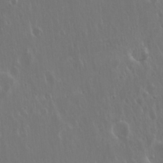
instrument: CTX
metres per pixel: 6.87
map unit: Hto
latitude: 19.2537
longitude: -56.8757
